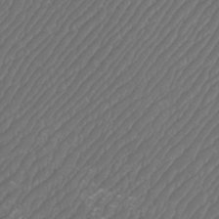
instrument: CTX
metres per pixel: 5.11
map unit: Htu
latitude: -10.1795
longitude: -74.0822
